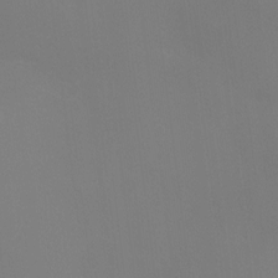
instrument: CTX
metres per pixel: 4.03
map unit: Ht
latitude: -5.7288
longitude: -28.6868
